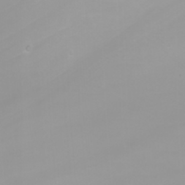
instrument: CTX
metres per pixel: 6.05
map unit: Nhu
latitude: -4.5951
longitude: -90.4790
